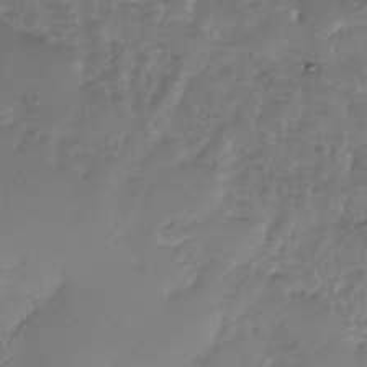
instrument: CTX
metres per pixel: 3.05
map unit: Nhu
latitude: -27.7288
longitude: -60.1389
